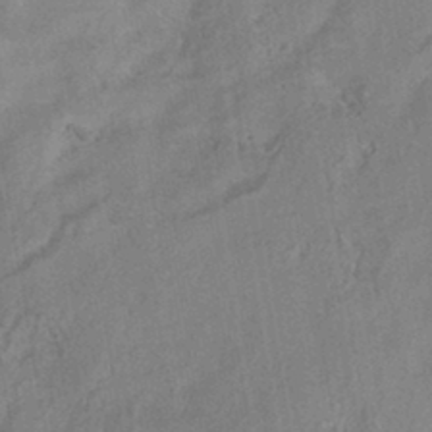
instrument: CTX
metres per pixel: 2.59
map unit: HNhu
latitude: -42.0283
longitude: 91.6155
